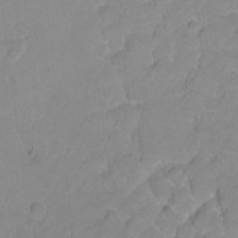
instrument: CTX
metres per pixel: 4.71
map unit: Hto
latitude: 2.3845
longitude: -33.0647
